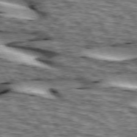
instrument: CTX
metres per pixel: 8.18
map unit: lApd
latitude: 73.8584
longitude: -55.1403
